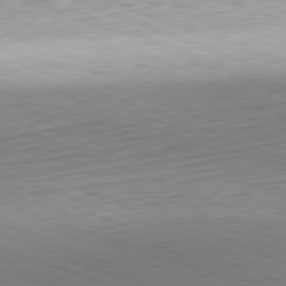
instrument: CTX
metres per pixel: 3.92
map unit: Hpe
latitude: -82.2550
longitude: 13.2376
